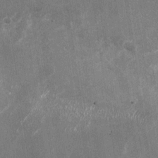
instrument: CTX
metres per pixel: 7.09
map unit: Nhu
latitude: -28.2173
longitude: -75.1592
